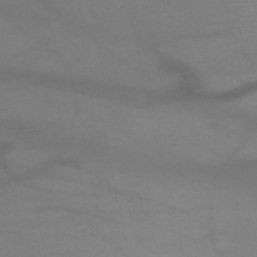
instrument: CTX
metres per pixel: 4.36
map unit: HNb
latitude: -51.1998
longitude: -42.8947
